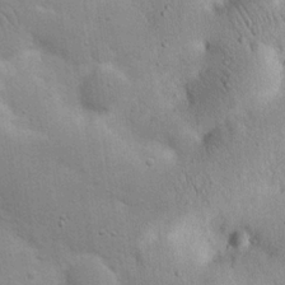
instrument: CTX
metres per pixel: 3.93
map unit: Nhu
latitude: 17.4993
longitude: -74.9325
